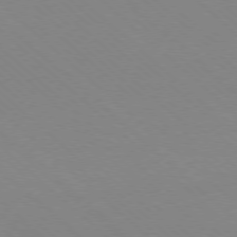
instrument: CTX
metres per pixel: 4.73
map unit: Ap
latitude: -78.1983
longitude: -91.1592
